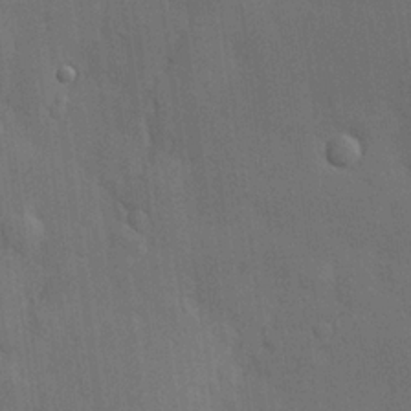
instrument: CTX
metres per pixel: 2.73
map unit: Hve
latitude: 19.5560
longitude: 150.9920
